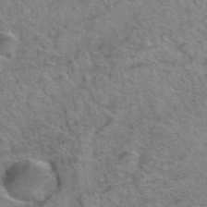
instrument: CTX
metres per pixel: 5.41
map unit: Hto
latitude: 38.1578
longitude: -45.7260
